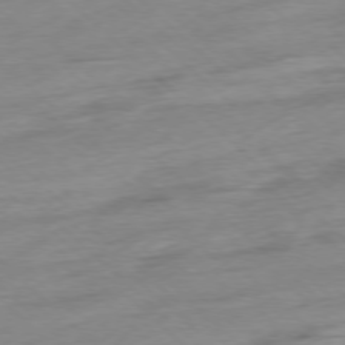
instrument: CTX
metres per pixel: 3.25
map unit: Ap
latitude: -77.5021
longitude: -97.6694
